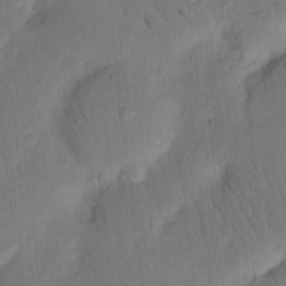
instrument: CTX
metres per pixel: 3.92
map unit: Nhu
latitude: 15.7828
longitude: -75.2348
